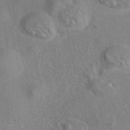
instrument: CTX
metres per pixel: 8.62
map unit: eAb
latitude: 42.3089
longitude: 105.1998
